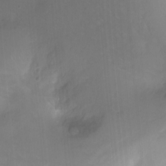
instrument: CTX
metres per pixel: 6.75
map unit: Nhu
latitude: -6.6896
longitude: -45.1781
